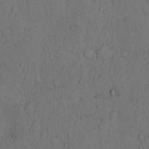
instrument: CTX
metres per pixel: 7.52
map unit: Hto
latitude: 9.0648
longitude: -57.4993
